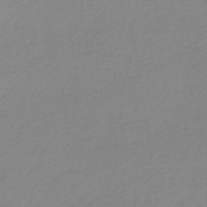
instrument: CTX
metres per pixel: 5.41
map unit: HNhu
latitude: -43.1809
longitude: 96.2362
